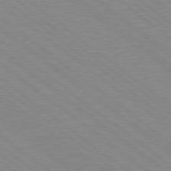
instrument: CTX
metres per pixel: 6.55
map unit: Hpe
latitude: 78.6680
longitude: -124.3278
